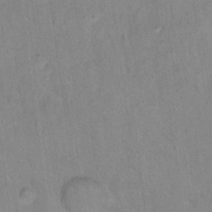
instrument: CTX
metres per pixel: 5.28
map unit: Hto
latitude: 16.4034
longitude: -40.6679
